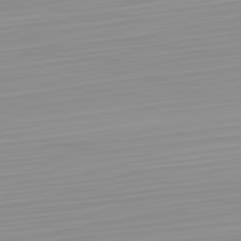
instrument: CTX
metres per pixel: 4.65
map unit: Hpe
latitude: -82.2739
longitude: 17.6344
